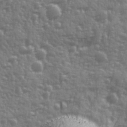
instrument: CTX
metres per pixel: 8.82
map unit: Ave
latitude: 12.3845
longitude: -103.6694
